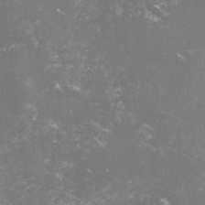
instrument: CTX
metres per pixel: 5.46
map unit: lHvf
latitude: -14.7652
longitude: -100.0633
